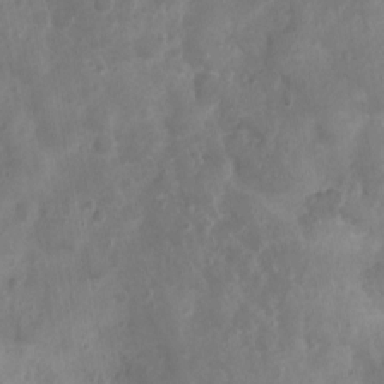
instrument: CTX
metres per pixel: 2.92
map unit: Nhu
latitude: 3.2159
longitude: -15.1215
